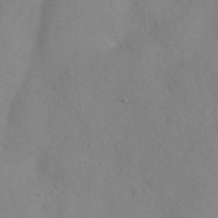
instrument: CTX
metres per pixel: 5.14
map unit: Nhu
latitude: 26.5357
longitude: -55.0458
